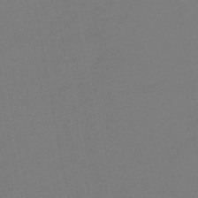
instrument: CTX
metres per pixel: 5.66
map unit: HNb
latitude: -46.7085
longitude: 55.6911
